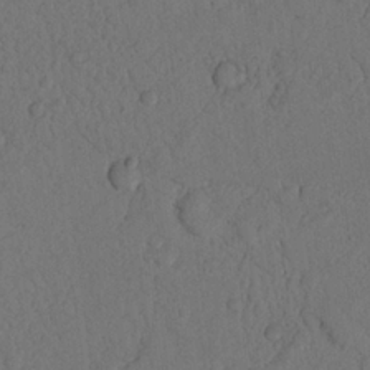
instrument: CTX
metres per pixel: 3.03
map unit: Nhu
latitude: 22.1200
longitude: -74.4979
